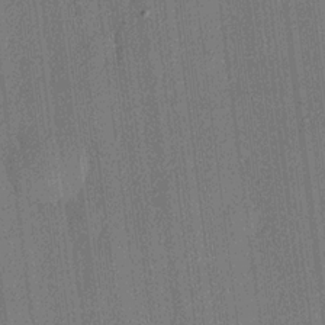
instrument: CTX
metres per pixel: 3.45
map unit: lHvf
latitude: 20.6302
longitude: 141.8611
